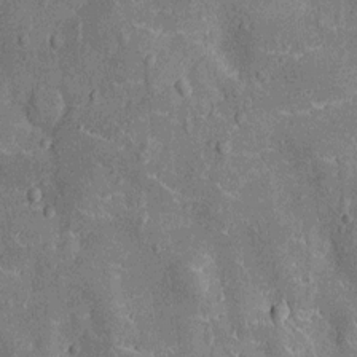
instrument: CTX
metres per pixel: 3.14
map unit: Nhu
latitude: -13.1242
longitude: -23.7450
